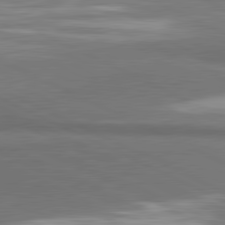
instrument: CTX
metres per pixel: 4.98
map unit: lApd
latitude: 81.5560
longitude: 175.8422
